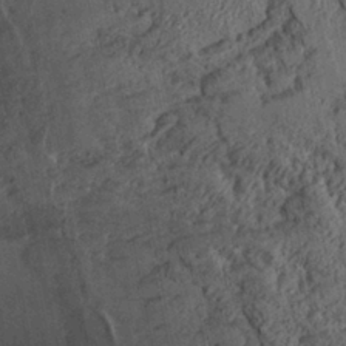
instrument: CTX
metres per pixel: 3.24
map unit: Aa
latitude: 28.1011
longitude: -135.0836
